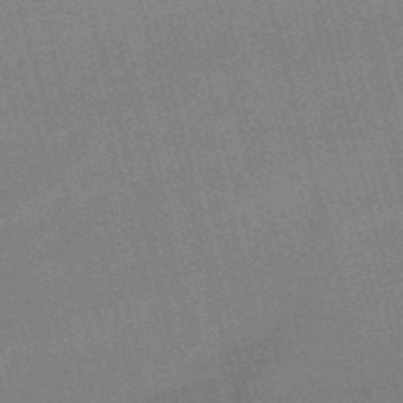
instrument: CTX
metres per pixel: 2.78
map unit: lHb
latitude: -48.9164
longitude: 76.7274
